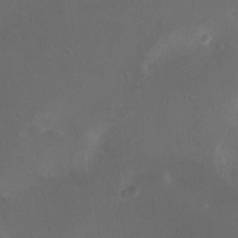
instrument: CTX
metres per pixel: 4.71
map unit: Nhu
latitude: -12.7841
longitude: -41.4804
